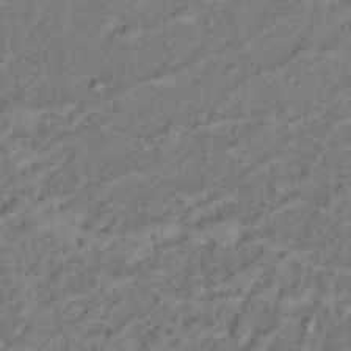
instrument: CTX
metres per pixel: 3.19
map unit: Nhu
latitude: 13.3671
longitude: -28.5734
